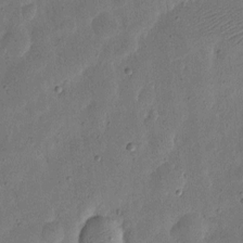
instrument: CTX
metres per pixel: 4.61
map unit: eHh
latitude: 5.3482
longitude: -71.3670
